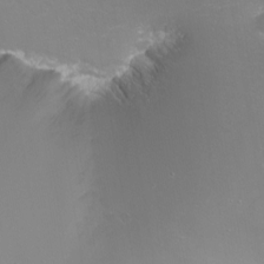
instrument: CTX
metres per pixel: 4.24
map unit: Nhu
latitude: -7.8800
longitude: -74.6302
